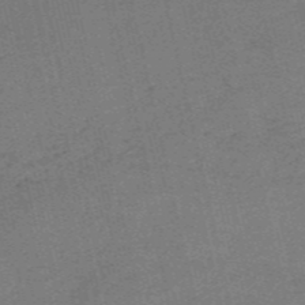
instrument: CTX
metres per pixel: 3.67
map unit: HNb
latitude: -55.3699
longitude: -42.1200
